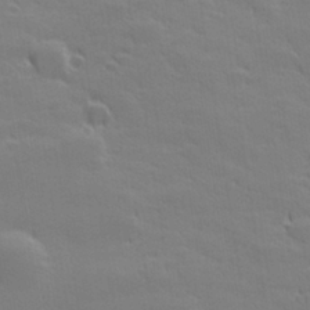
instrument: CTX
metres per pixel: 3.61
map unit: lHvf
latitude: 27.2348
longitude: 143.0675
